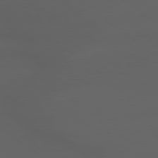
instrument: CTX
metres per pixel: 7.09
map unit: lApd
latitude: 79.0837
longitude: -165.8961
